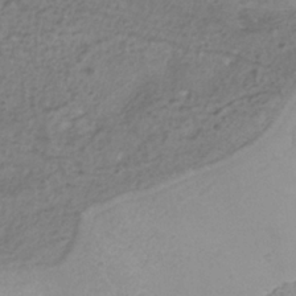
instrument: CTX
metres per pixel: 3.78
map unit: ANa
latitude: -37.5777
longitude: 94.5195
